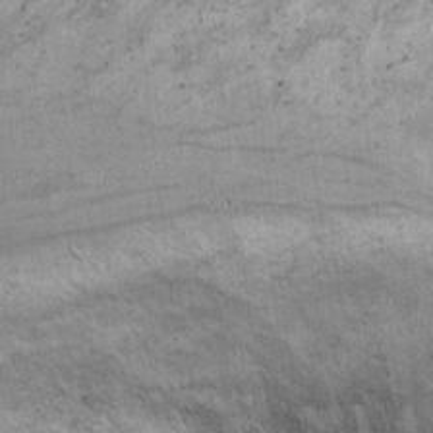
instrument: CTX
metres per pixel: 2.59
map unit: Ht
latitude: 8.7057
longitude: -36.9702
